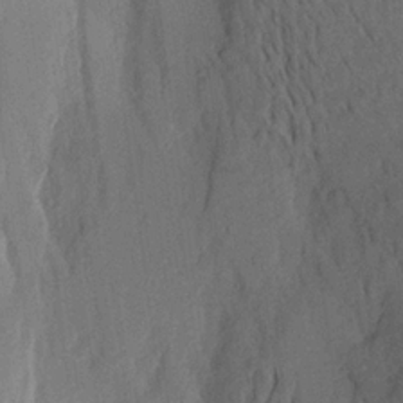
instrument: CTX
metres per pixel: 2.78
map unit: Aa
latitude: 20.3279
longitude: -144.6112
